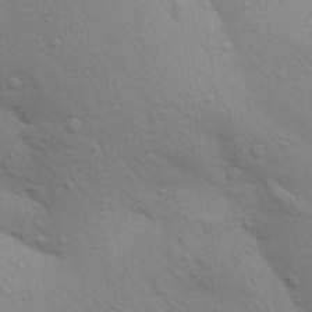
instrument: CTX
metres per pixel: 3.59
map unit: Aa
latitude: 30.7625
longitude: -147.3104
